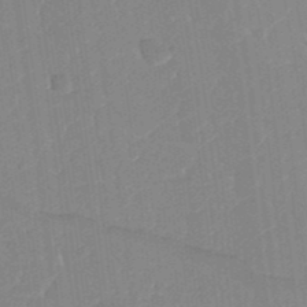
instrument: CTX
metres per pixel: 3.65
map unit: Nhu
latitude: 23.9906
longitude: -72.8002
